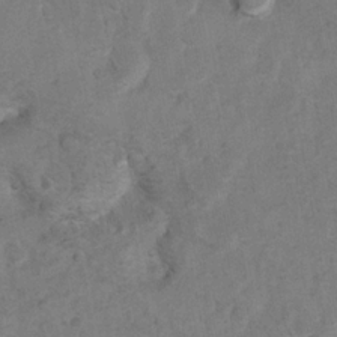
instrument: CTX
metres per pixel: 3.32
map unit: Hto
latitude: 8.5168
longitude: -35.6694
